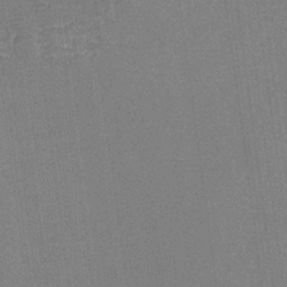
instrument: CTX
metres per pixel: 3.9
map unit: HNb
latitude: -35.2754
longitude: 54.4062
